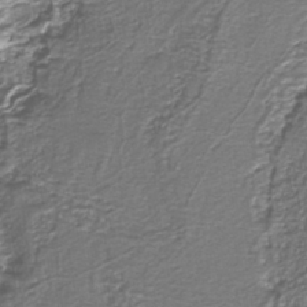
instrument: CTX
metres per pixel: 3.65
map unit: HNb
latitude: -39.6155
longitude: 51.1998
